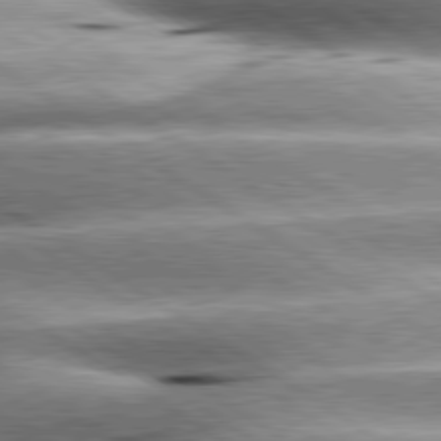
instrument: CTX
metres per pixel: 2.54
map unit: lApd
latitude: 80.3845
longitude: -141.4048
